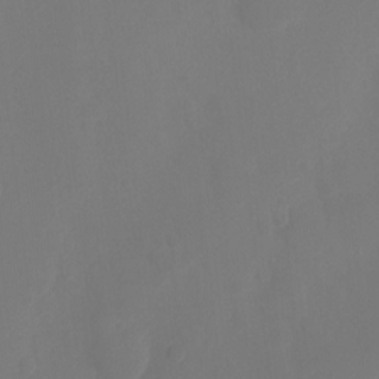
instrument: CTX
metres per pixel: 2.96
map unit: Nhu
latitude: -8.5385
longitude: -48.5924
